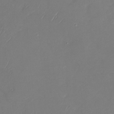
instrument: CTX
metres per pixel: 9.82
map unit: Nhu
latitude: -28.3495
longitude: -65.4615
